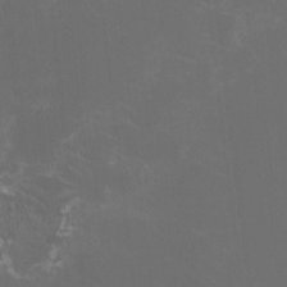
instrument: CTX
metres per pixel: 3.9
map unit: HNhu
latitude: 0.8380
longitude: -2.1200
